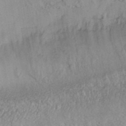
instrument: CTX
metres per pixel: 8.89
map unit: ANa
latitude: 37.9528
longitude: 16.8597
